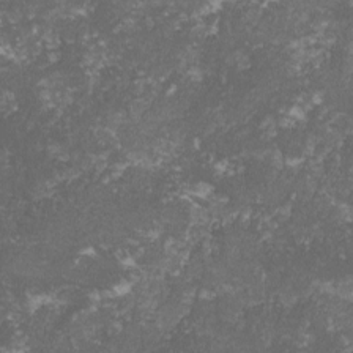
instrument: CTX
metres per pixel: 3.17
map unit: lHvf
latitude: -15.8045
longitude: -99.2159
